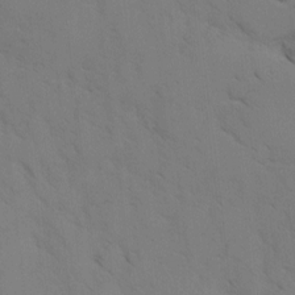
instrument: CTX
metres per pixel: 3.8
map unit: Ave
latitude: -0.8597
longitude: -111.8017
